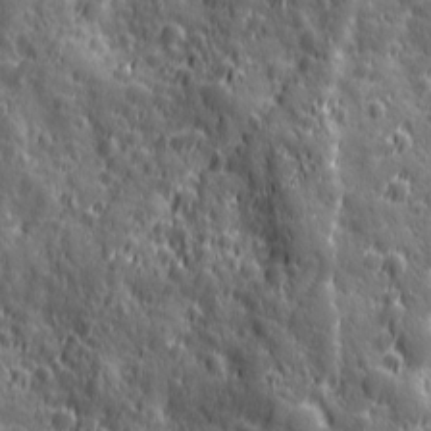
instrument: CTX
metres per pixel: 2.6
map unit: Ave
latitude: 12.7246
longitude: -104.6302
